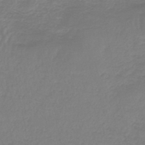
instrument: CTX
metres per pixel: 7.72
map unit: lHb
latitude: -42.4628
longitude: 63.5210
